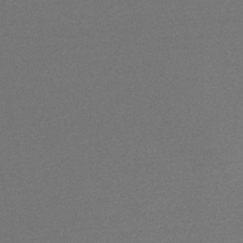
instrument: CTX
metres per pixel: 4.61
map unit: lHb
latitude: -48.3873
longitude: 66.5574
